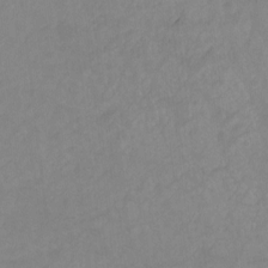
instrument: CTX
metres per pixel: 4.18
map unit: Ht
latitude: -9.4832
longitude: -39.4615
